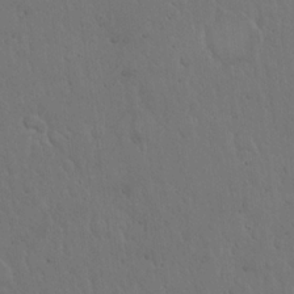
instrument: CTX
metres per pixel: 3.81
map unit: Hto
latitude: 17.8961
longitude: -59.9906
